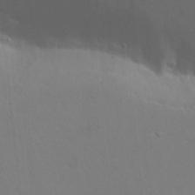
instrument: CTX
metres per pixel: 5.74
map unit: Nhu
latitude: 22.8002
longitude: -73.6883
